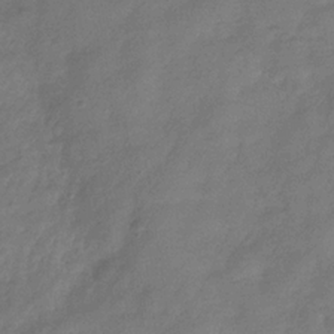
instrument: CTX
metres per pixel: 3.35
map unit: Hve
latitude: -32.6708
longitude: 92.4440
